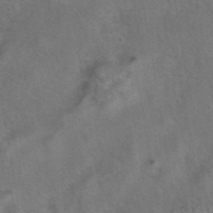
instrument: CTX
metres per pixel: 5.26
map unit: eAb
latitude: 41.9150
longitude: 104.3495
